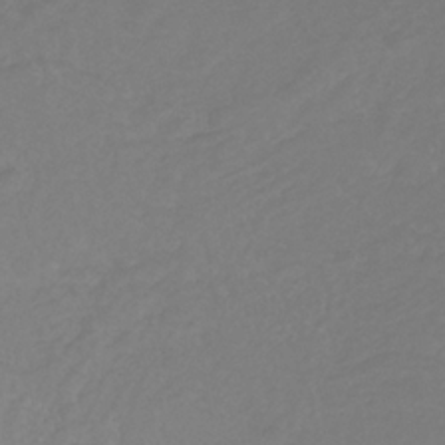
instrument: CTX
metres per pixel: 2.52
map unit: lHb
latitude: -31.9556
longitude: 63.9178
